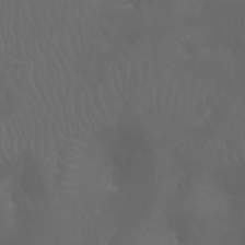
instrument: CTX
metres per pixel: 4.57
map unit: Htu
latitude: -6.1039
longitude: -70.2333
